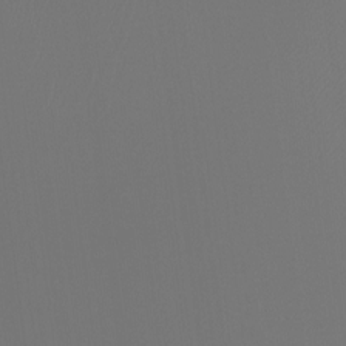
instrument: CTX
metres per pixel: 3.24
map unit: Ht
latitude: -4.0094
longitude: -62.1578
